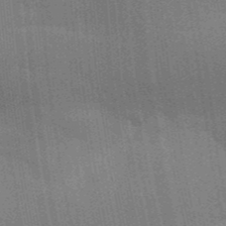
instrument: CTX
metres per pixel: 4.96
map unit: Aa
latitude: 33.1025
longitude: -143.0836
